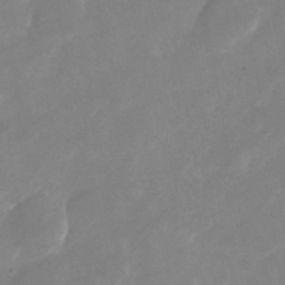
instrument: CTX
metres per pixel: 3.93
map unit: Nhu
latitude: -25.4643
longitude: -69.8583
